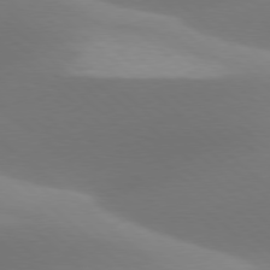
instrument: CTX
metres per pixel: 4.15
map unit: lApd
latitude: 77.9150
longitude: -51.1025
